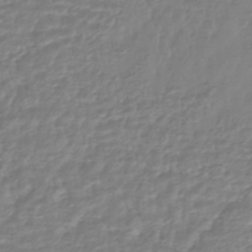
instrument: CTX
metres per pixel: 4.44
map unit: HNhu
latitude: -44.0661
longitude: 104.9919
